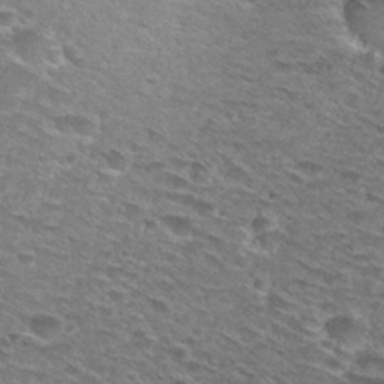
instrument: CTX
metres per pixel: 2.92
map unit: Hto
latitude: 28.8002
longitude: -47.8962
